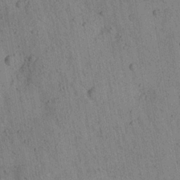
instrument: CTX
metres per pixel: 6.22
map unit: Aa
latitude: 23.0647
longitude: -142.8191
